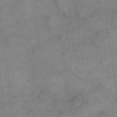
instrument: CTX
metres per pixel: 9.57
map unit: eHh
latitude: 15.0270
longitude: -67.1214
